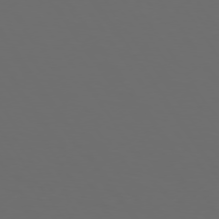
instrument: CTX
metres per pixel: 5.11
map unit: Hpe
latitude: 74.0822
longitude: -124.5167
